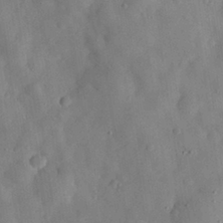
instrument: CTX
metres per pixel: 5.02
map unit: eHh
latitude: 29.9717
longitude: -72.5357
